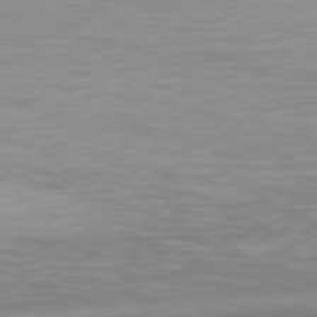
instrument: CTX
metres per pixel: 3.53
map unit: Hpe
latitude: 77.7260
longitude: -134.4223
